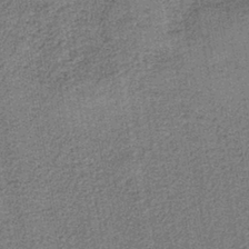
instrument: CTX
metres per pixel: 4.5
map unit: eAb
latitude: -38.6330
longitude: 52.7463
